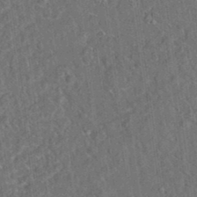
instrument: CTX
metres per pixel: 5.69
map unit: eAb
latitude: 35.1781
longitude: 109.4265
